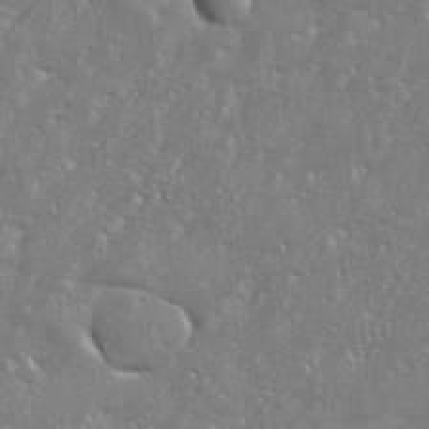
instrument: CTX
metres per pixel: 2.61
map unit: eHh
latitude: 36.1200
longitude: -132.5546
